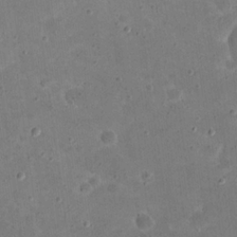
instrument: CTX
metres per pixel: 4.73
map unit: eHh
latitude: 21.4427
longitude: -65.9906
